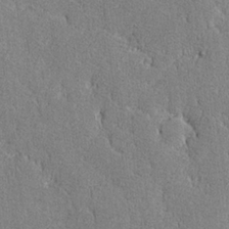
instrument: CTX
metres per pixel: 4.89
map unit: lAvf
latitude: -8.7463
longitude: -112.9325
